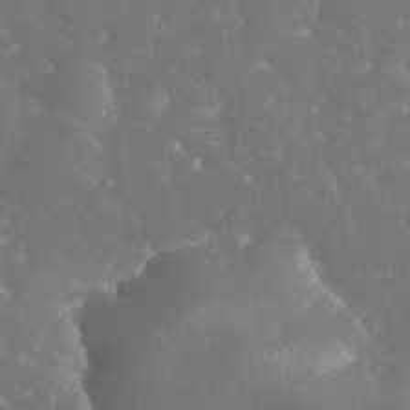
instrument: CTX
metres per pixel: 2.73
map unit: eHh
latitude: 33.9150
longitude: -63.6694
